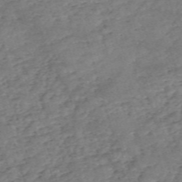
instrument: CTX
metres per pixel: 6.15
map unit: eHh
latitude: -55.1998
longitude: -90.8380
